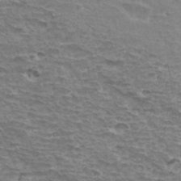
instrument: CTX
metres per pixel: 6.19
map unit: Hto
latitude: 34.1388
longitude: -39.7072
